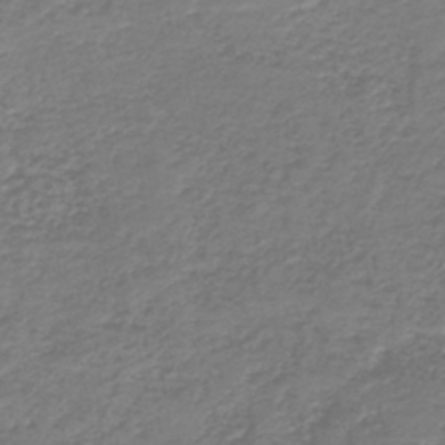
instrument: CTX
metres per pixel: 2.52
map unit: HNb
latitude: -42.2361
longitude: 49.9556
